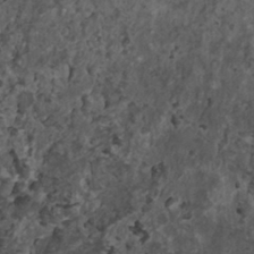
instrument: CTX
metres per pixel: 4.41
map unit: HNhu
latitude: 2.0633
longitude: 4.0661
